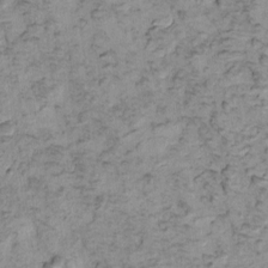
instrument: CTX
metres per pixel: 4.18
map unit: eHh
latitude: -0.4629
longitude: 16.8030
